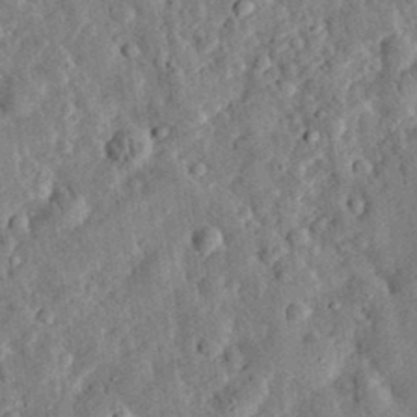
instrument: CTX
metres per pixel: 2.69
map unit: eHh
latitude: 33.0270
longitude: -76.6490
